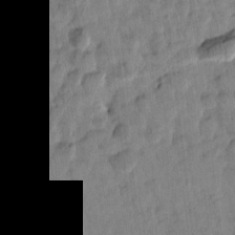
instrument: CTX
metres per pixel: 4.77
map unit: Htu
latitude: 2.0444
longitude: 178.6329
